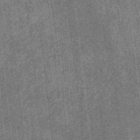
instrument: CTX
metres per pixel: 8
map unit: eHb
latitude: -34.7085
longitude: 78.8219
